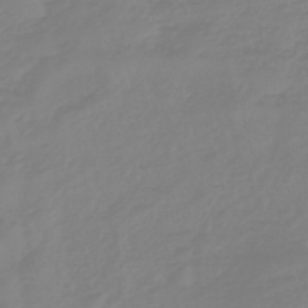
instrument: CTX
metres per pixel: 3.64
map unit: eHb
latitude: -45.7289
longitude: 82.6518
